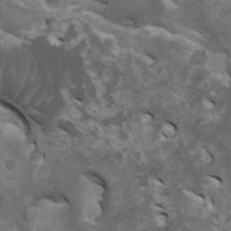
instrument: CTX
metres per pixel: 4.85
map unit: HNhu
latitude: 4.0633
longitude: 3.5399
